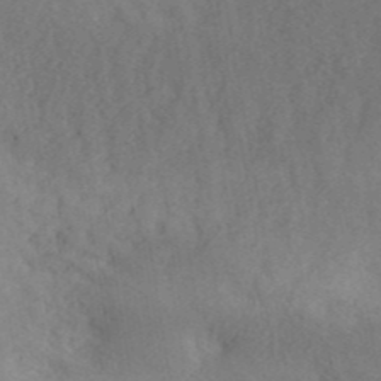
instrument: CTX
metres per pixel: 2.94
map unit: ANa
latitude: 42.7057
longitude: 50.7463
